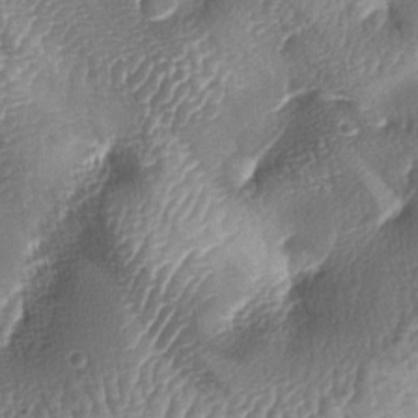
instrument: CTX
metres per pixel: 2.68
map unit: lAa
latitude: -6.0661
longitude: -127.4427
